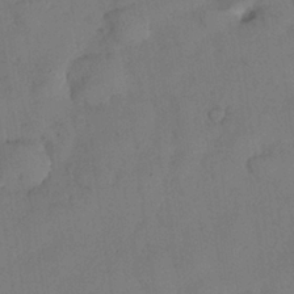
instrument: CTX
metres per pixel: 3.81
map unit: Nhu
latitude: 27.2537
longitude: -72.9136
